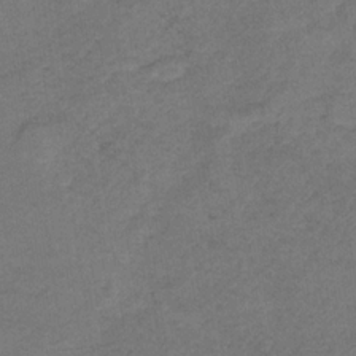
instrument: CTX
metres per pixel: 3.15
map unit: HNb
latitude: -32.3873
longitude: 63.1053
